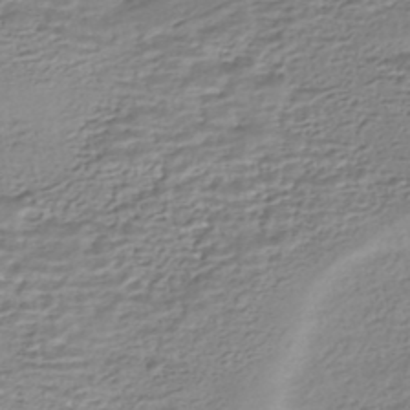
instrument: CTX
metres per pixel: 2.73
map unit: HNhu
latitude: -44.2740
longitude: 101.2187
